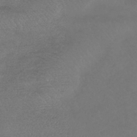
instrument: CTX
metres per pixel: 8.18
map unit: lHb
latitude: -43.9178
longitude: 81.2376
